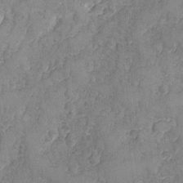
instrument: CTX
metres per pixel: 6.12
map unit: Ave
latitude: -7.7477
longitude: -118.4979
